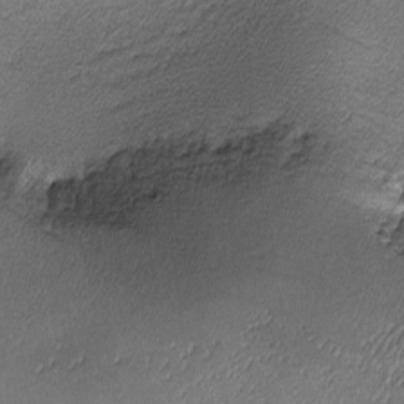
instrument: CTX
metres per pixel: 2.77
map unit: lHvf
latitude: -12.8786
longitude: -102.7246
